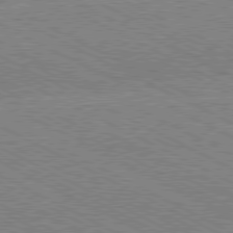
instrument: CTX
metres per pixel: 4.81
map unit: Hpe
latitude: -81.4077
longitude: 20.7274
